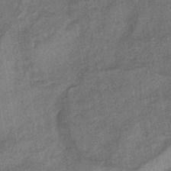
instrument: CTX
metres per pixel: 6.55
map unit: HNhu
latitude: -41.5777
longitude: 91.1054
